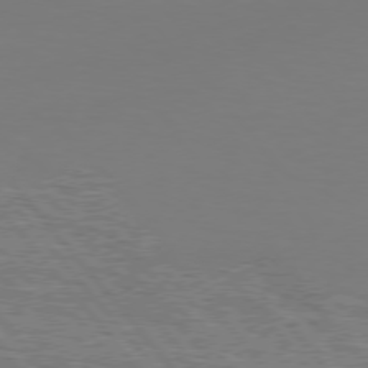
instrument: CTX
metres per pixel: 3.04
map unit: Hpe
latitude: 75.5371
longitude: -139.6316
